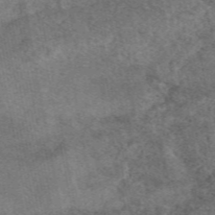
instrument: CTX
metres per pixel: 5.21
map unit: eAb
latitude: 49.0836
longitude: 121.4076
